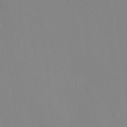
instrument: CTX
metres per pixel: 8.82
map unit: Hto
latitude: -8.4629
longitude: -47.6505
